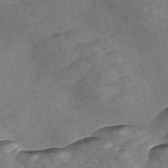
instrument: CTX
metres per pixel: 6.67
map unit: Nve
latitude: -57.2943
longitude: 57.5588
